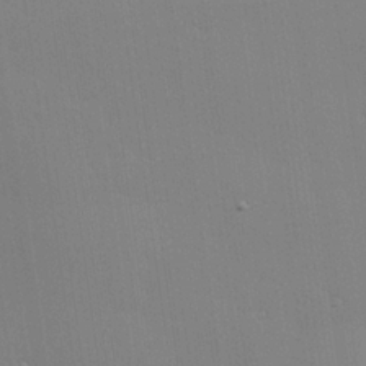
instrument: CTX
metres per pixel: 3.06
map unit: Hve
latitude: 25.9150
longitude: -91.2348
